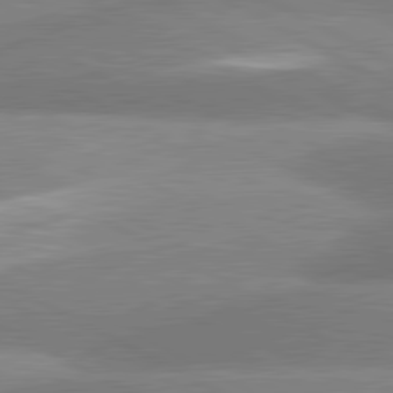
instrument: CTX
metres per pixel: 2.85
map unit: lApd
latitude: 81.0647
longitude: -163.7072
